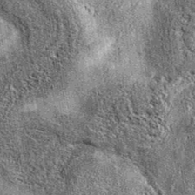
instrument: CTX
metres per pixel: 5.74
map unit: eAb
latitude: 38.0444
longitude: 106.0283
